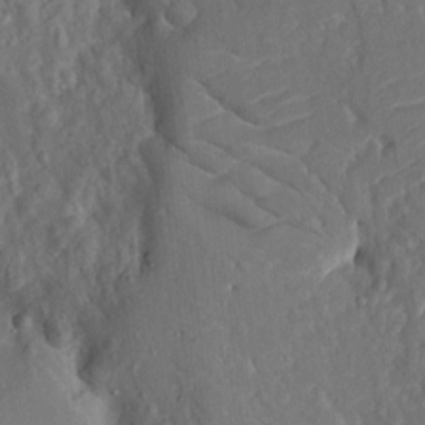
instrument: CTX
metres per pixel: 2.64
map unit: eHh
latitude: 9.1214
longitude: -70.9325
